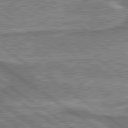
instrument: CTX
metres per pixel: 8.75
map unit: lApd
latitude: 79.8395
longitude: 175.8044
